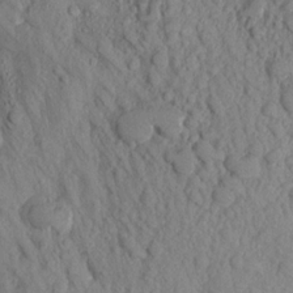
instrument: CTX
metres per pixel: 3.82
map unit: Aa
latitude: 16.5735
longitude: -145.8961
